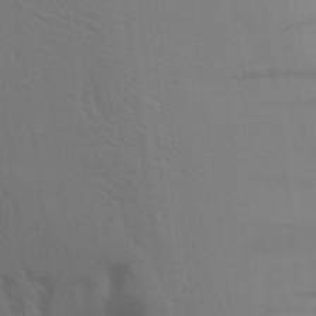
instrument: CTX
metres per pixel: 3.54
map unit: Aa
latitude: 27.4049
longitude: -131.3671
